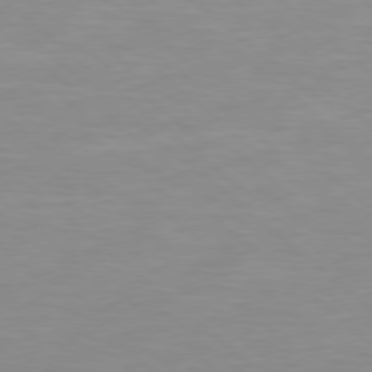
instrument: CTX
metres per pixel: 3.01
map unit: Hpe
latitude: 78.1011
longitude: -141.0458
